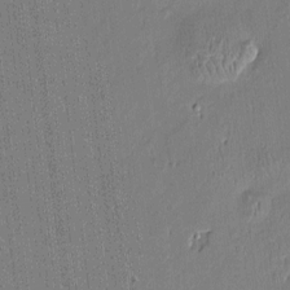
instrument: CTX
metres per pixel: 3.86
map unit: Htu
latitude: -6.8786
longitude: 176.5007
